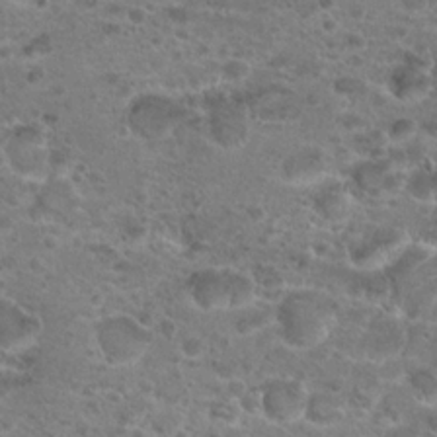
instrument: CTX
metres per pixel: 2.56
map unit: Hto
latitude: 19.1970
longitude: -41.2725
